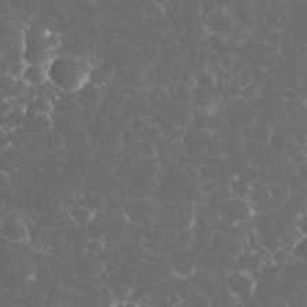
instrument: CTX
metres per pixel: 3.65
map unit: eHh
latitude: 33.0081
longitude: -63.7261
